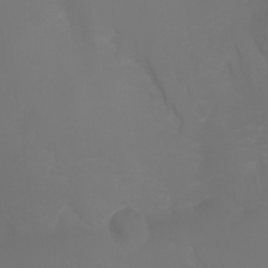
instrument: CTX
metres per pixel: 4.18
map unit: Nhu
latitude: -6.9352
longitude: -84.6491
